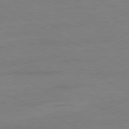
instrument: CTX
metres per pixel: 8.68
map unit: Ap
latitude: -80.8597
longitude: -77.7071
